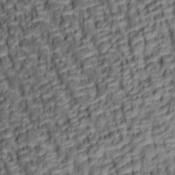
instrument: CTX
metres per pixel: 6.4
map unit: lAa
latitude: 6.4601
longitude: -116.0822
